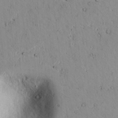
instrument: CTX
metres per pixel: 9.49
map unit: lAvf
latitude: 9.4049
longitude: 168.8030
